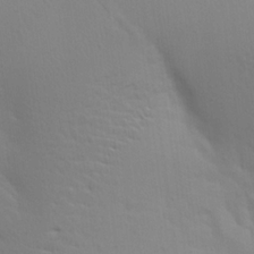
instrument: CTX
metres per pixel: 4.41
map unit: Aa
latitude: 19.2348
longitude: -144.9136
